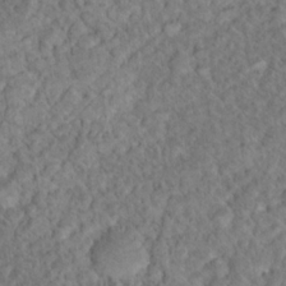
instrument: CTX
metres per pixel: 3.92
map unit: Nhu
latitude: 17.0458
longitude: -32.9703
